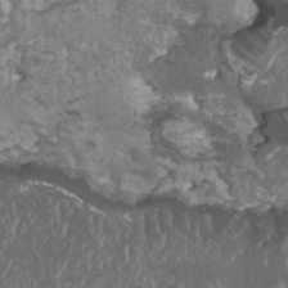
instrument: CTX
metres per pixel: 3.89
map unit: HNhu
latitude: 2.5168
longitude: 3.4832
